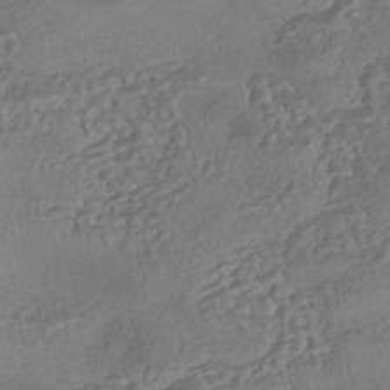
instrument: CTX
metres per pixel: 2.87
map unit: eHh
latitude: -42.8030
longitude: 122.5007
